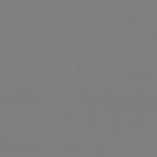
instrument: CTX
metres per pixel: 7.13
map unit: lHb
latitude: -50.3495
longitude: 81.8423
